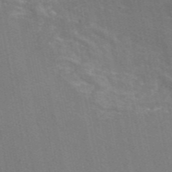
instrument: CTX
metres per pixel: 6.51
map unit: eAb
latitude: 47.1970
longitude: 116.6329
